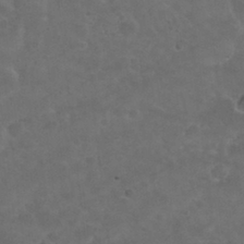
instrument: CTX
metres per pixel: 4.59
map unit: Nhu
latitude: 29.9339
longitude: -50.9135
